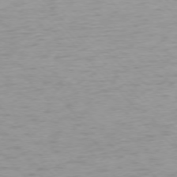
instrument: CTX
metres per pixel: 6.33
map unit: Ap
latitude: -76.1984
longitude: -65.3860
